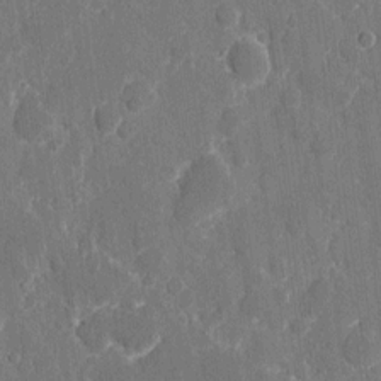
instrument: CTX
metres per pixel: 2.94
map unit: eHh
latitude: 7.9906
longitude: -68.0633
